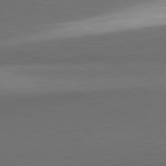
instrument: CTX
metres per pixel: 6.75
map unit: lApd
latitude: 81.6883
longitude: 153.3509
